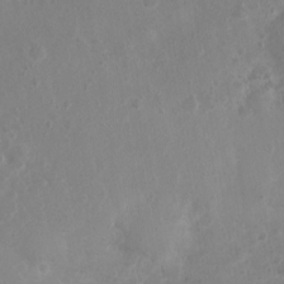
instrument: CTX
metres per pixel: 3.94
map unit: Nhu
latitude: 2.1389
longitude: -15.0081
